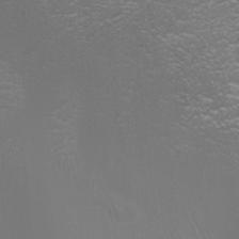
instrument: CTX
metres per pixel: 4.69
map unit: Nhu
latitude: -8.0094
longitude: -92.1955
